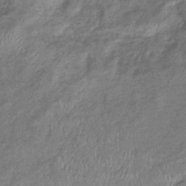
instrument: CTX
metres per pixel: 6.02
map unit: eHb
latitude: -38.8408
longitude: 78.0472
